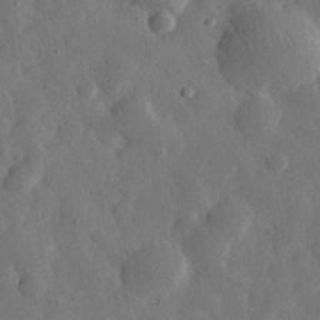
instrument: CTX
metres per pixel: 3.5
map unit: eHh
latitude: 31.8773
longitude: -78.4412
